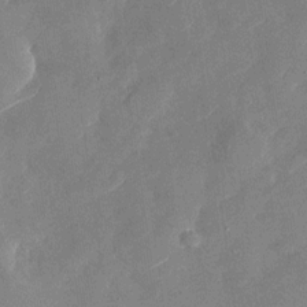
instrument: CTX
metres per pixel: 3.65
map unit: Nhu
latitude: -28.5007
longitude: -72.7813
